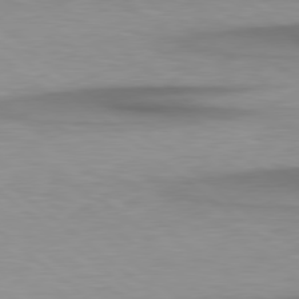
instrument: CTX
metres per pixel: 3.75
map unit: Hpe
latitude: 78.9325
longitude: -133.0647
